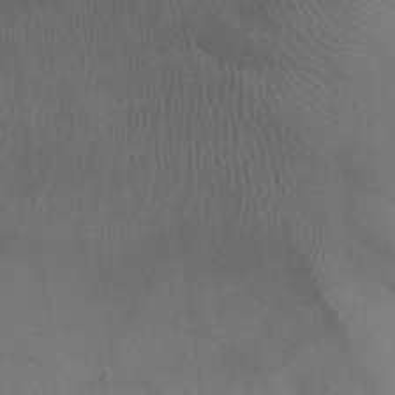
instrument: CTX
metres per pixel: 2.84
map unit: Ht
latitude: -1.8801
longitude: -17.3671
